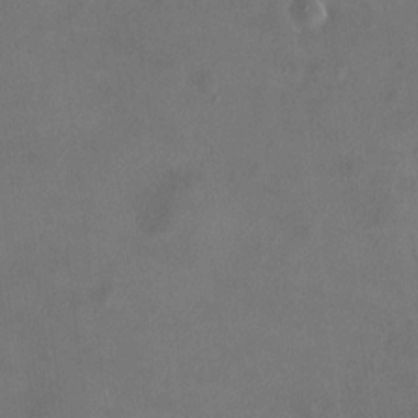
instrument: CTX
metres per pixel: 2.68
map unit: HNhu
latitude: 7.1781
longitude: 9.1431
